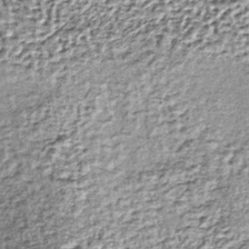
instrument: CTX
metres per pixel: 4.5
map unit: lHb
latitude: -36.9352
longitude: 65.1809
